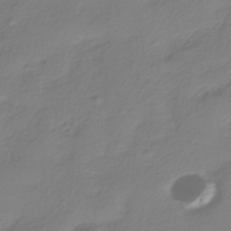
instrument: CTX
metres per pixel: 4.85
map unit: HNhu
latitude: -39.2754
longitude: 100.3495
